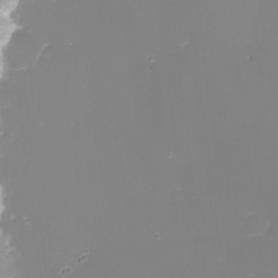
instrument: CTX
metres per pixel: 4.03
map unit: Nhu
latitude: -8.5574
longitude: -82.2711
